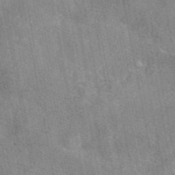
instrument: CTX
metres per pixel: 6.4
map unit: eAb
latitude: 47.5938
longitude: 122.0283
